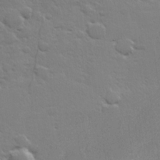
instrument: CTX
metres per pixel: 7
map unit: Hve
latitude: 24.2333
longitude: 144.9731
